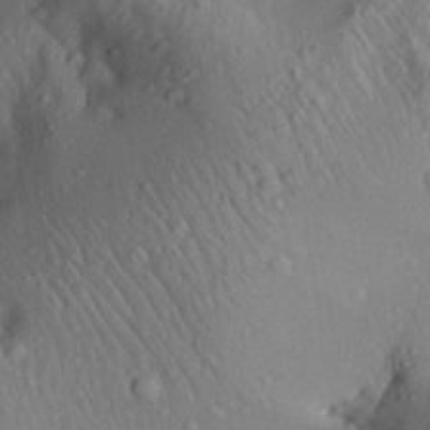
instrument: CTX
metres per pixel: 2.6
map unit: Aa
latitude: 28.4412
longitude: -135.5182
